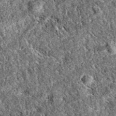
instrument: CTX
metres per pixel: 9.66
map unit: eAb
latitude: 38.2900
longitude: 111.8045
